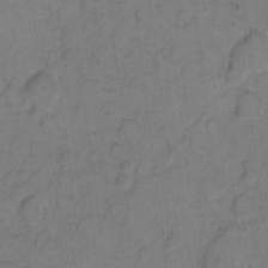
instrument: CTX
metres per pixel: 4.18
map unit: eHh
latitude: 7.6316
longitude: -63.8962
